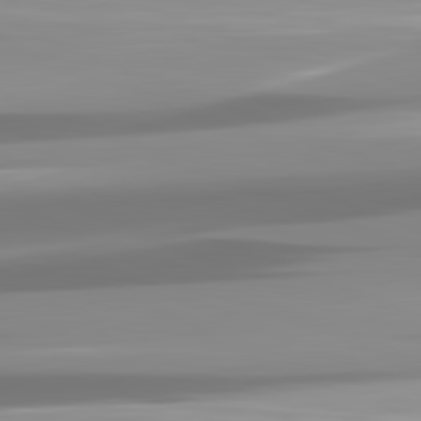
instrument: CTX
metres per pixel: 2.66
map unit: lApd
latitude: 82.1388
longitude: -137.9150
